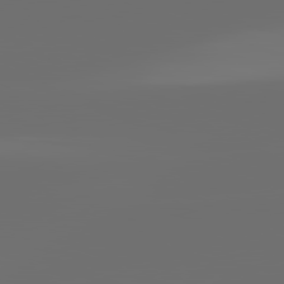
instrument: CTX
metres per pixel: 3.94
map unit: lApd
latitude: 82.1199
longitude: -152.6680
